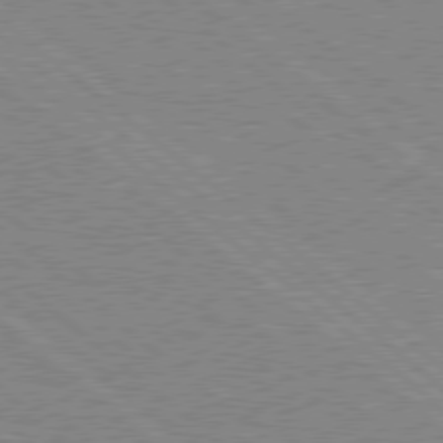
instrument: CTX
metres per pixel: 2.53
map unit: Hpe
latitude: 78.2334
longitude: -160.1955
